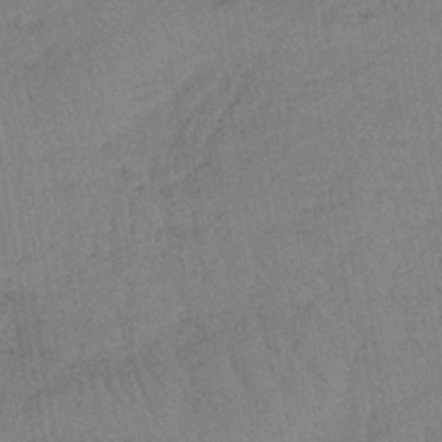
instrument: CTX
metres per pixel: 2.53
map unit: lHb
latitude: -40.5385
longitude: 67.5399
